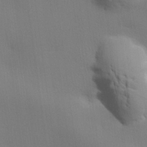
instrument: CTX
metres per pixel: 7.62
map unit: lHvf
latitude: 22.2522
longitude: 141.1242
